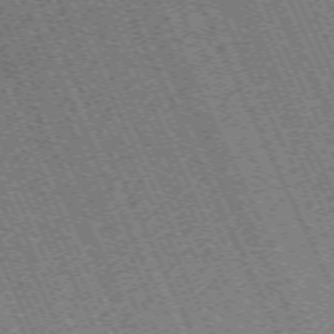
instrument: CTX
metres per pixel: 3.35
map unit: Hpe
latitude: -71.0109
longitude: 9.8044
